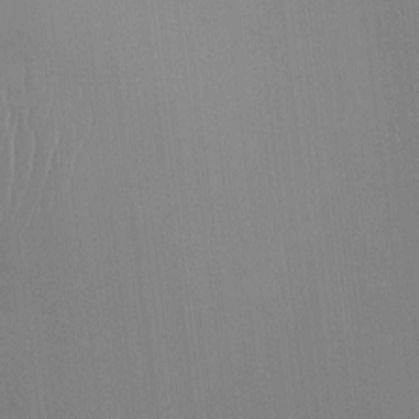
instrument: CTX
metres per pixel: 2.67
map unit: HNhu
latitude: -1.8234
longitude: -6.5357
